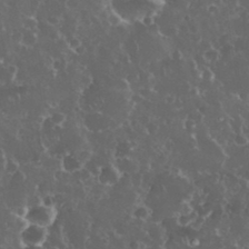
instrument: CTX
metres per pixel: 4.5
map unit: eHh
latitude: 34.0255
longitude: -61.6505
